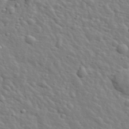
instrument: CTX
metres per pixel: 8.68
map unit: lHvf
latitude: 34.3656
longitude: -82.1199
